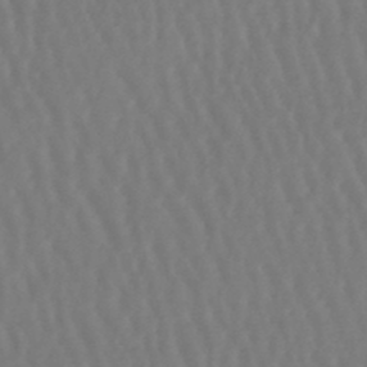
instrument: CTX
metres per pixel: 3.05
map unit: lHb
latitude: -47.1998
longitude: 61.9556
